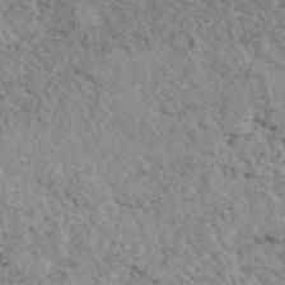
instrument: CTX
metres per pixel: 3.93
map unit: eAb
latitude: 45.5182
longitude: 112.5007
